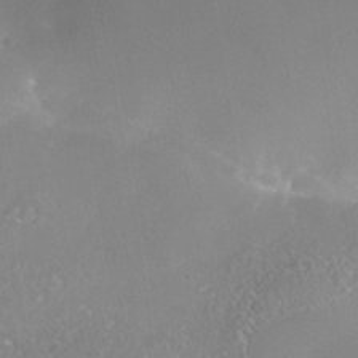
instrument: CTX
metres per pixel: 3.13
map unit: Nhe
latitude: -38.5196
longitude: -119.8961
